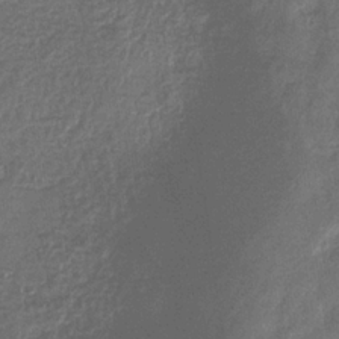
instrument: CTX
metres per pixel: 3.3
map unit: eHb
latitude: -32.6141
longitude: 74.4251
